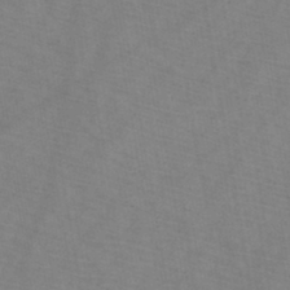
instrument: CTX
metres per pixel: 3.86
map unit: HNb
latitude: -44.7841
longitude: -39.7072
